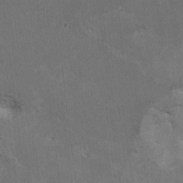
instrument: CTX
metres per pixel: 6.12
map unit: HNhu
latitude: 1.5560
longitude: -4.9892
